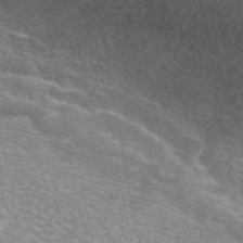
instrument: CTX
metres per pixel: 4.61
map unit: eAb
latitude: 49.2915
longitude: 115.6344
